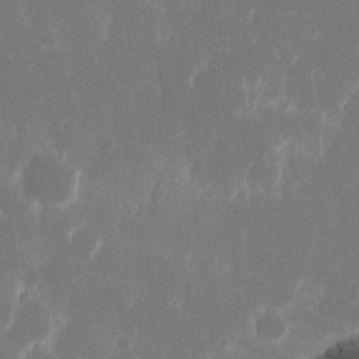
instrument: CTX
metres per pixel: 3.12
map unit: eHh
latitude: 15.9717
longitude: -72.8380
